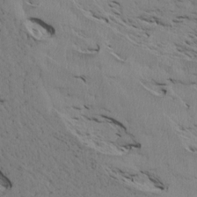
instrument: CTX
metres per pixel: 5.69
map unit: Htu
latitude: 3.8772
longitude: 152.0283
